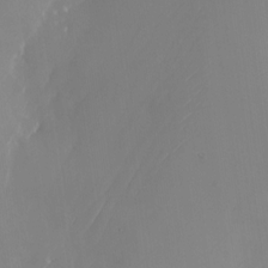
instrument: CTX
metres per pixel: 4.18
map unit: Nhu
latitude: -23.0298
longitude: -71.0269
